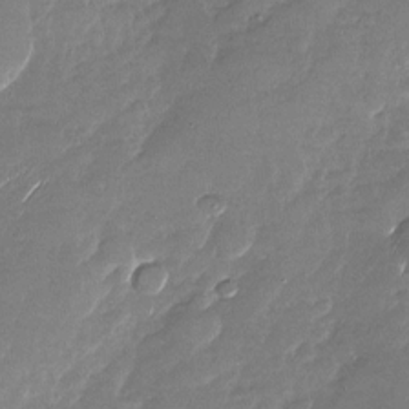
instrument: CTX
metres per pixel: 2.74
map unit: Nhu
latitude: -27.0297
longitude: -62.3279
